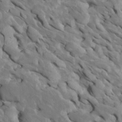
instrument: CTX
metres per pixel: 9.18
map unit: Htu
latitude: 1.2348
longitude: 142.8785
